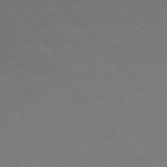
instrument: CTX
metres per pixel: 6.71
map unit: Ap
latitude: -77.0486
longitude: -93.2726
